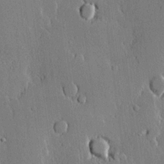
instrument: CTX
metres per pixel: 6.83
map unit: lHvf
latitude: 20.2523
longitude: 146.0850
